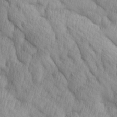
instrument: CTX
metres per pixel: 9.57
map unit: Ave
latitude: 12.8758
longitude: -105.8962
